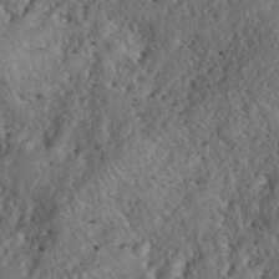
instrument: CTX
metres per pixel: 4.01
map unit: eHh
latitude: 40.0633
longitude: -56.0255
